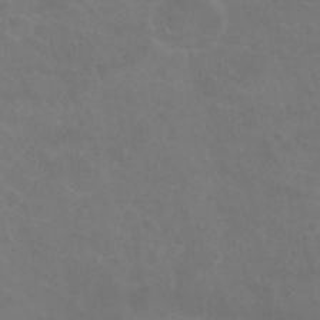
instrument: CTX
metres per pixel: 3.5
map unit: Nhu
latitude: 26.8380
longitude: -54.1011
